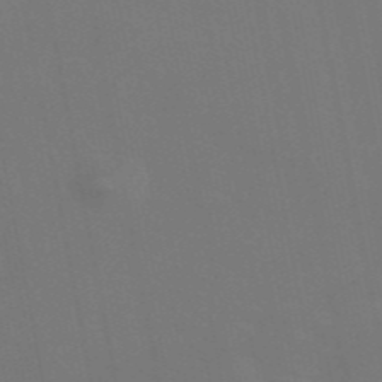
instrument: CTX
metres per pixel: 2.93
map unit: eAb
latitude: 46.6113
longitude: 121.3698
